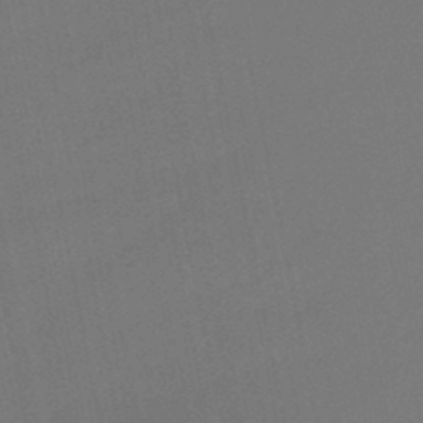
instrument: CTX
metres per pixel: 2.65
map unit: lHb
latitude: -46.3306
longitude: 77.5588
